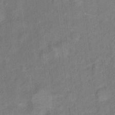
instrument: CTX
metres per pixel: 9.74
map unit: Ht
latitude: 11.4238
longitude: -40.2333
